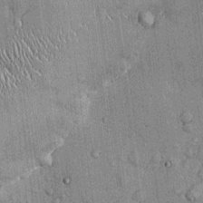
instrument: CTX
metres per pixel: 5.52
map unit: Ht
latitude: -3.2942
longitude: -12.9892
